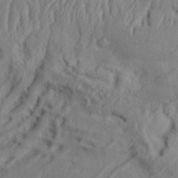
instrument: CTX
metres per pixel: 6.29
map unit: Aa
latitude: 33.8961
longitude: -136.4601
